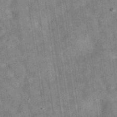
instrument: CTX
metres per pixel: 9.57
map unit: eAb
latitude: 35.7638
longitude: 114.9730
